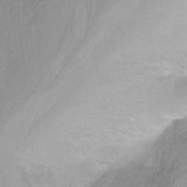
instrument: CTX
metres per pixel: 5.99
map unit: Nhu
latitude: -6.7274
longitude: -47.3293
